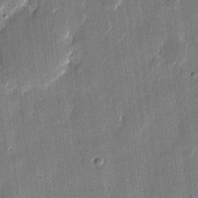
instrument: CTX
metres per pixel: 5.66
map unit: eHh
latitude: 11.5182
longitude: -70.4223
